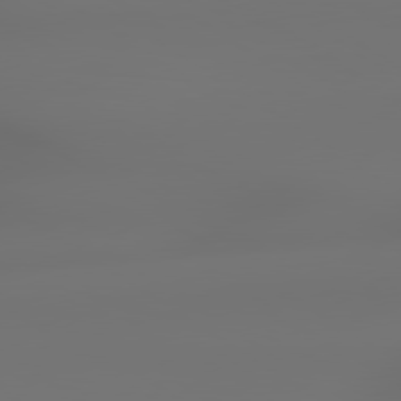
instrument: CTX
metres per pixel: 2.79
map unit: lApd
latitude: 79.3293
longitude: -137.8584
